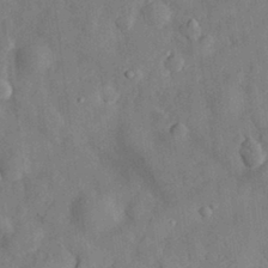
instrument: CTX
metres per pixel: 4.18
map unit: eHh
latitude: 29.5560
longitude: -76.9324
